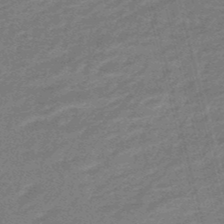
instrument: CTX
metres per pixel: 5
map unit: eHb
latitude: -48.1795
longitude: 86.8786
